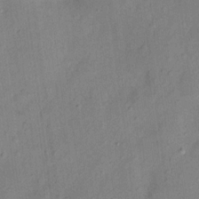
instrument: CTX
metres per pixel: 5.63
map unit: Nhu
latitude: 11.7828
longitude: -28.9891
